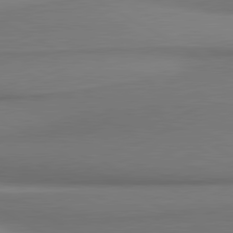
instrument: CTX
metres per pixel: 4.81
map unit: lApd
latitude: 80.8569
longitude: 179.0108
